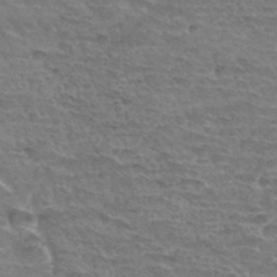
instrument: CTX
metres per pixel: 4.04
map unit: Hto
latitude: 34.1011
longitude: -44.8002
